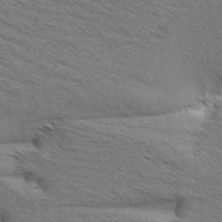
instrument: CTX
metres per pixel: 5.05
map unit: Aa
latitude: 6.2334
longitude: -136.8758
